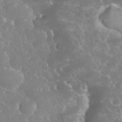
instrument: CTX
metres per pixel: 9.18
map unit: eHh
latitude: 34.8191
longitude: -63.7639
